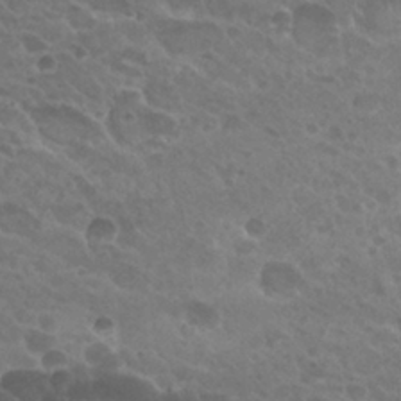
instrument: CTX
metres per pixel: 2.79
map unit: Hto
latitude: 27.3482
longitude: -35.6127
